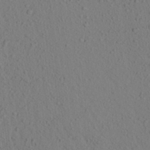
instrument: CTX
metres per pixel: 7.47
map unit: Aa
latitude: 23.8394
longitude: -147.1592
